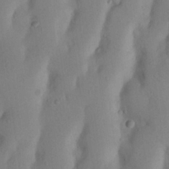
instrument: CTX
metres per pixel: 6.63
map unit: Nhu
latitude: 20.4601
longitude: -74.1578
